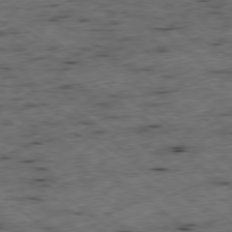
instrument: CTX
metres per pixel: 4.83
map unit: Ap
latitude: -79.4265
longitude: -52.3279
